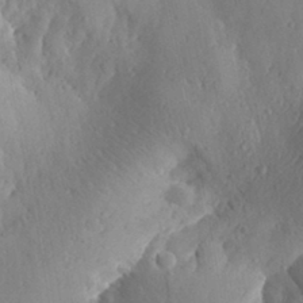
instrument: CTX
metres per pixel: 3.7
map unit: Aa
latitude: 30.8380
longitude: -143.7450
